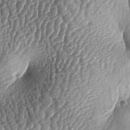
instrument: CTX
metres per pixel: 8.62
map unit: lAa
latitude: -5.8800
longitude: -127.7639
